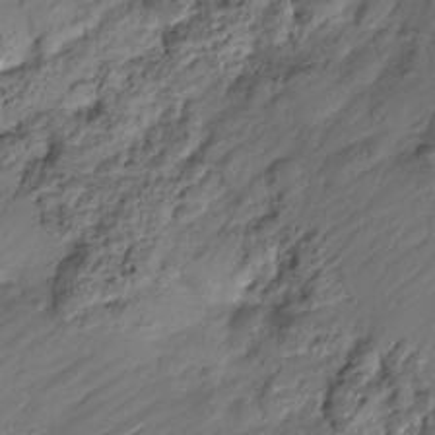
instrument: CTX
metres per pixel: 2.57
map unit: HNhu
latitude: -21.0108
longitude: 84.5384
